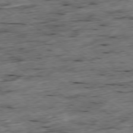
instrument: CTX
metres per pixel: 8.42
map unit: Ap
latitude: -79.3887
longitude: -89.0648
